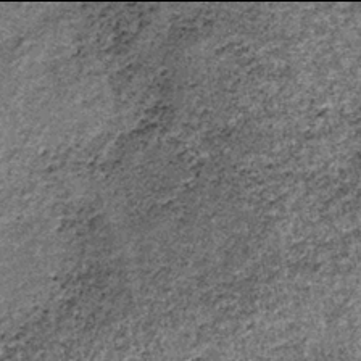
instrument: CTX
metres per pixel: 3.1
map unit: lHb
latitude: -38.0094
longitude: 67.1054
